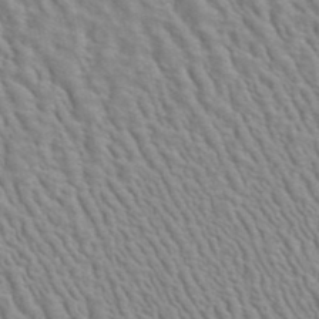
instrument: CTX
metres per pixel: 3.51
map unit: ANa
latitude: 40.8946
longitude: 29.0864
